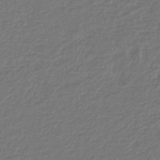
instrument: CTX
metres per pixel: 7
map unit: lHb
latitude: -42.6707
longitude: 77.0109
